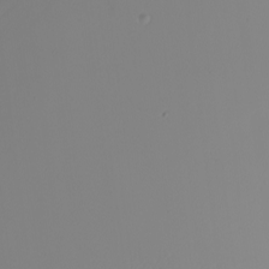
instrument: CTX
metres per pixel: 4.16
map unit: Nhu
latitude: -5.9745
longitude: -96.2522
